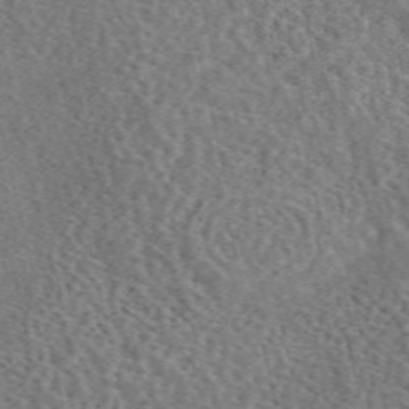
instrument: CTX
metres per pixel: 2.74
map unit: eAb
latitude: 45.0647
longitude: 111.5588
